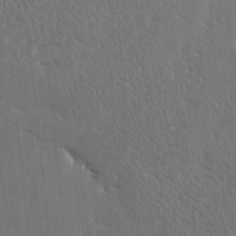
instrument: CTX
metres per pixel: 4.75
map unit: Htu
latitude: -4.4251
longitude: 174.5006
